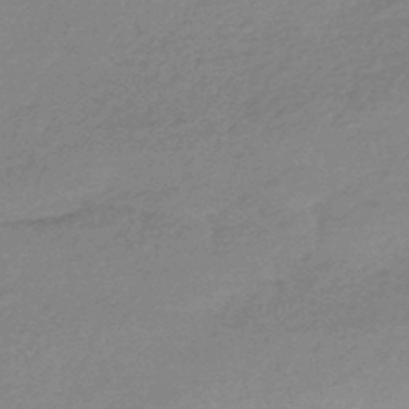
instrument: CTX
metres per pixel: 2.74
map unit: HNhu
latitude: -44.3684
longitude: 93.4076
